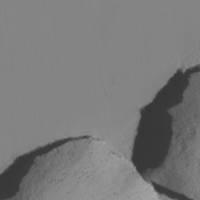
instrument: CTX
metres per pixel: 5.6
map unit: lAvf
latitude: 26.1389
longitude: -111.0270
